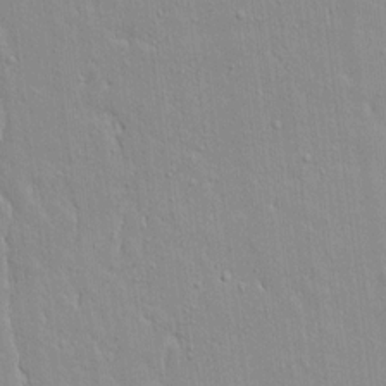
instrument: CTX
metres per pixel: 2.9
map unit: lAvf
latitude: 16.1578
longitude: -128.1011
